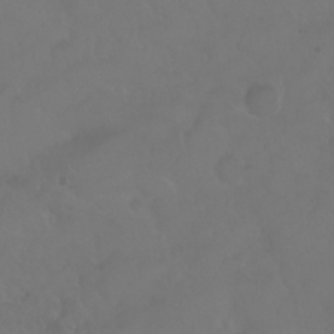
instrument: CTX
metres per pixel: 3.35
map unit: Nhu
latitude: 24.7246
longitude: -62.3279
